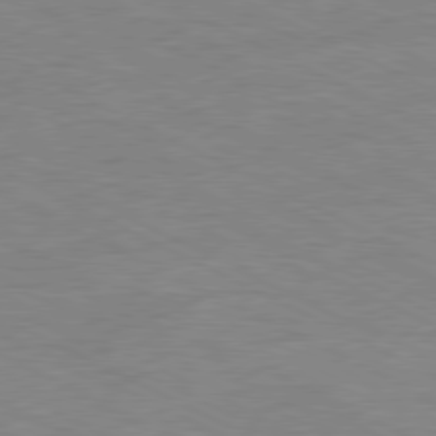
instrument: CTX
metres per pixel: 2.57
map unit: Ap
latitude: -81.0487
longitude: -85.7450
